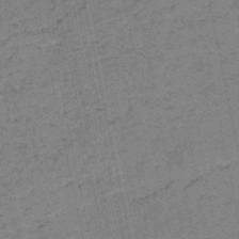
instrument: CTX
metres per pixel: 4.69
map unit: HNb
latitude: -51.8611
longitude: -51.4426
